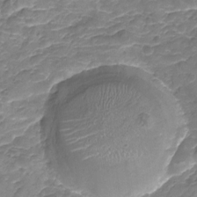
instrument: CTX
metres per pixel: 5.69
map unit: Nhu
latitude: -19.6344
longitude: -56.4223
